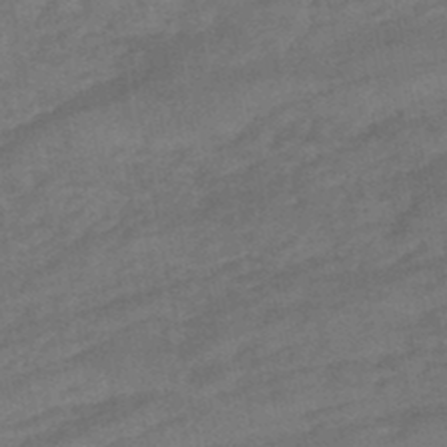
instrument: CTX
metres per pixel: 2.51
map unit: HNhu
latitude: -47.3131
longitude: 89.9178
